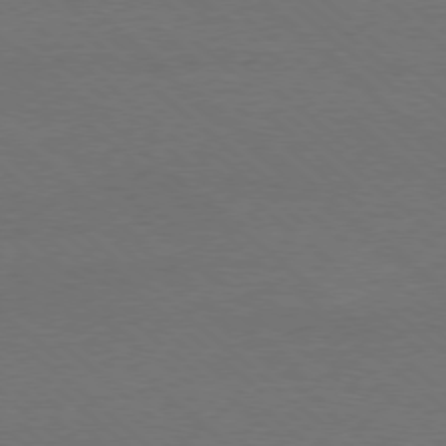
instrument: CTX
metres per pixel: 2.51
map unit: Ap
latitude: -78.4629
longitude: -85.7072
